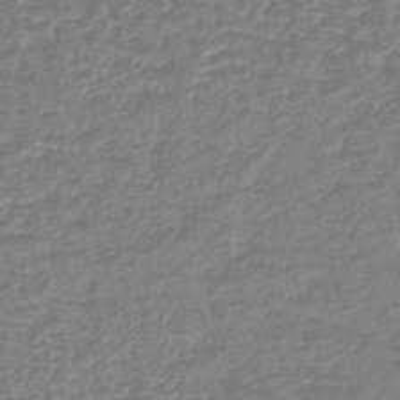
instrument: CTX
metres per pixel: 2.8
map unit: lHb
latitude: -42.0283
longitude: 72.0661
